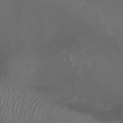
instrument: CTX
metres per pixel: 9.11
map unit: Nhu
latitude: -6.2550
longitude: -91.4426
